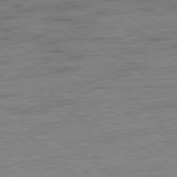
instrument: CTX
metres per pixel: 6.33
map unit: Hpe
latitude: -79.0486
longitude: -21.7450
